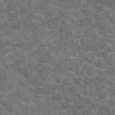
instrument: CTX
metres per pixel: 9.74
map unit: eAb
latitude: 49.5371
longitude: 112.6141
